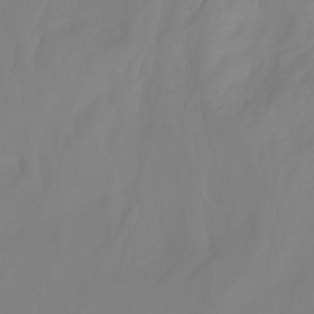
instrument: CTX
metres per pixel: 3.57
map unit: Ht
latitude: -14.1606
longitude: -53.9339
